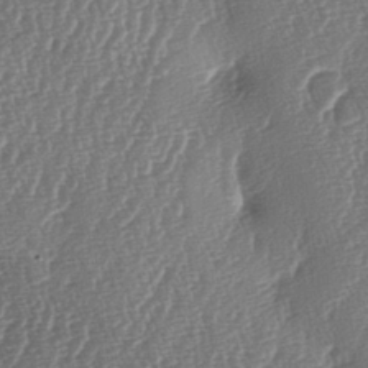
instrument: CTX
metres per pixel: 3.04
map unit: lAa
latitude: -6.4251
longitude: -129.7072
